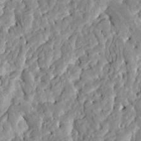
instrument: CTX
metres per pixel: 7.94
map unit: HNhu
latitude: 7.3860
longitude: -2.6868
